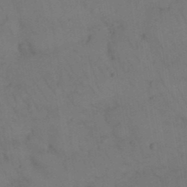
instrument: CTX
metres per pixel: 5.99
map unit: Nhu
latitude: 26.7624
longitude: -69.7639
